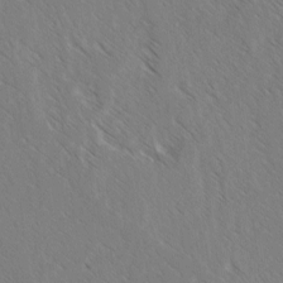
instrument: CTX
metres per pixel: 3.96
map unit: lAvf
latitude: -3.7666
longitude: -113.7072
